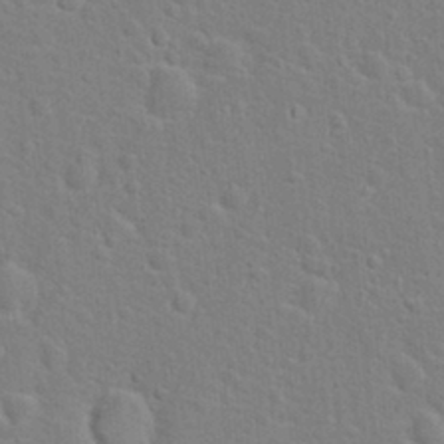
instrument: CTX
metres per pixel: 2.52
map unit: Hto
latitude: 22.0444
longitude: -47.2915
